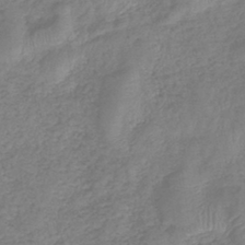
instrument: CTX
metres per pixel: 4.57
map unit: lHb
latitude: -41.0108
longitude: 78.9919
